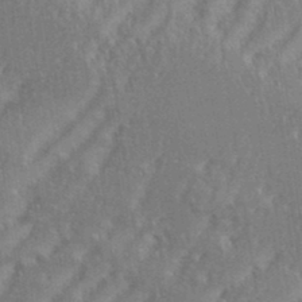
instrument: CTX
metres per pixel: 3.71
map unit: eHh
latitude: 35.1592
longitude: -133.6883
